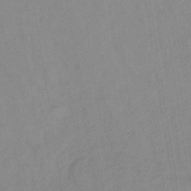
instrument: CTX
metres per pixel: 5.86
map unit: lHb
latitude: -35.3699
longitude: 71.9367
